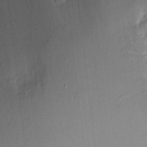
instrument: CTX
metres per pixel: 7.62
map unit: eHh
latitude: 9.5938
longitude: -71.3859
